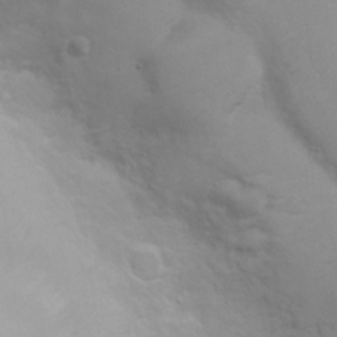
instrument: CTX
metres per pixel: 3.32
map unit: Hto
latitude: 7.5749
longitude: -30.9703
